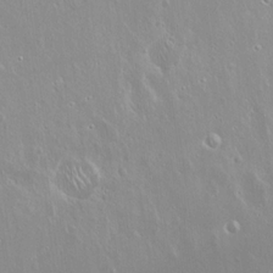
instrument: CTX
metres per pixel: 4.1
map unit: Hto
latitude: 18.5545
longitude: -57.2914
